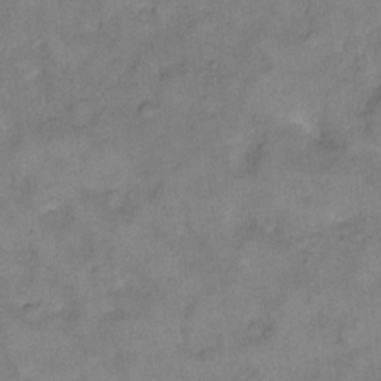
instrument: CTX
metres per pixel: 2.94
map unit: eHh
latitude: 10.3090
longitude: -64.3089
